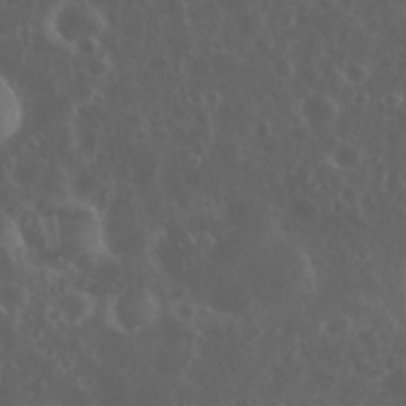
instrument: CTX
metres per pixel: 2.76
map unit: eHh
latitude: 34.8002
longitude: -59.5938
